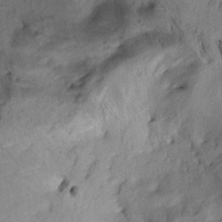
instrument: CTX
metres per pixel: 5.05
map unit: Aa
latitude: 10.4412
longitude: -143.1592
